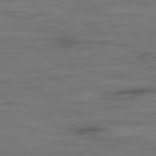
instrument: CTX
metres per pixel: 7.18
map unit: Ap
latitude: -80.0472
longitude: -104.2712
